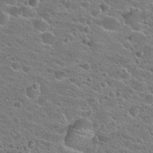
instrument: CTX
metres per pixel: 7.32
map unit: Hto
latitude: 25.4993
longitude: -50.0255
